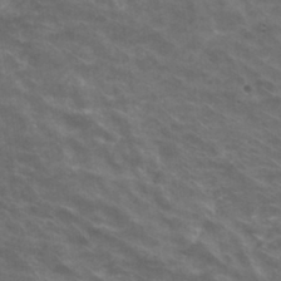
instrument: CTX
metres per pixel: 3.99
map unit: Hto
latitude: 30.4223
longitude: -43.8583
